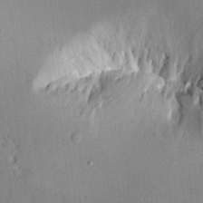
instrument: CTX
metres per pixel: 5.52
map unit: Aa
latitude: 11.5560
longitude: -127.8583
